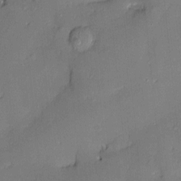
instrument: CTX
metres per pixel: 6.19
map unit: Nve
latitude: -8.3117
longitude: 175.2375
